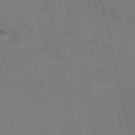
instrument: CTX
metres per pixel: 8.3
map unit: HNb
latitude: -55.9745
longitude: -45.8772
